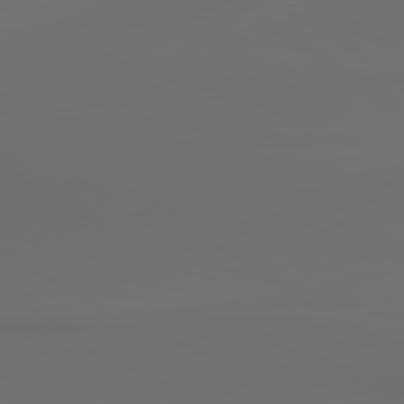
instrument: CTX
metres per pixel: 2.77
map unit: lApd
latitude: 79.6694
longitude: -175.7828
